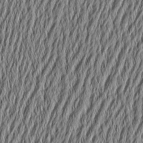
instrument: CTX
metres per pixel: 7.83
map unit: Aa
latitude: 6.4790
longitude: -129.4237
